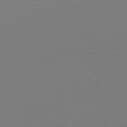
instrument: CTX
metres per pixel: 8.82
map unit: lHb
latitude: -45.3321
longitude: 75.1809
